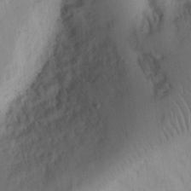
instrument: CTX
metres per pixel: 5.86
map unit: Ht
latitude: 9.3293
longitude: -74.7246
